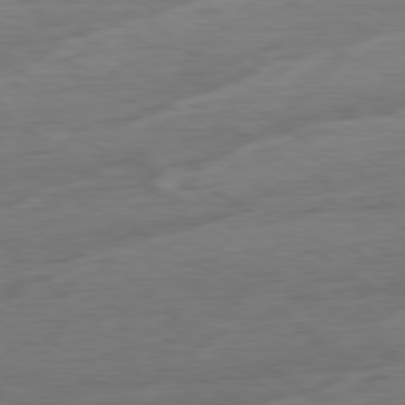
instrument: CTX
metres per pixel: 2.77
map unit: Ap
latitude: -80.1795
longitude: -68.4979
